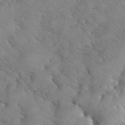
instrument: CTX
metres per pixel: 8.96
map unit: eHh
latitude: 40.1766
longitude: -56.6301
